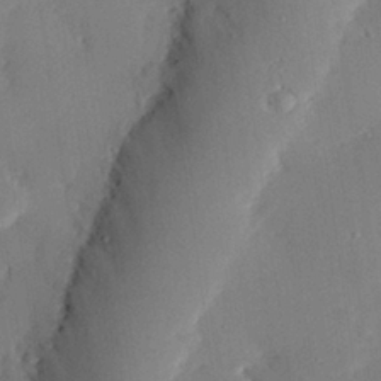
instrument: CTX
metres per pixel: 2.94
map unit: eHh
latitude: 28.1011
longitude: -81.0836
